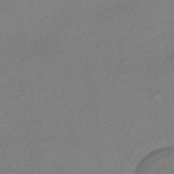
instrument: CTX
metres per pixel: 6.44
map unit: HNhu
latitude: -43.3131
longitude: 97.4266
